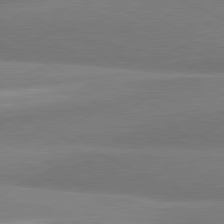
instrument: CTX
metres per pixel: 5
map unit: lApd
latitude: 81.0458
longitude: 167.0297
